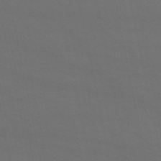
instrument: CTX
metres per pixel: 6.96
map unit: eHb
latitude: -50.6140
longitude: 70.5952
